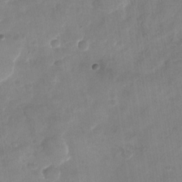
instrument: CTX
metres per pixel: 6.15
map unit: Nhu
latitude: -28.8219
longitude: -62.4601
